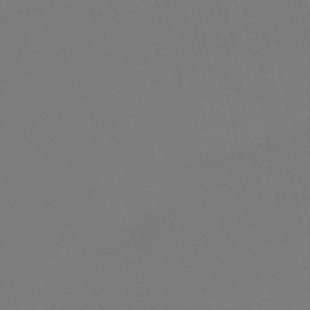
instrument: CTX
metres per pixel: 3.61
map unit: eHb
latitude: -50.4251
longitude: 68.9541
